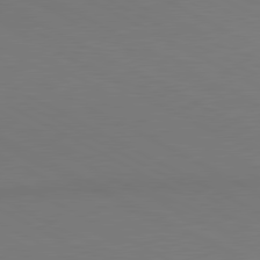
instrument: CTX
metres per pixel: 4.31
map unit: lApd
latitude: 80.6301
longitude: 138.7841
